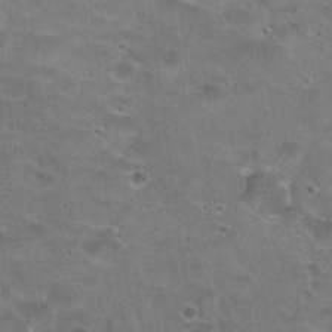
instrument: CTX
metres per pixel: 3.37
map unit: Hto
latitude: 22.0822
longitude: -43.1970
